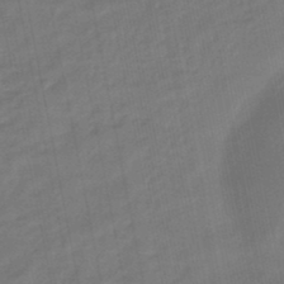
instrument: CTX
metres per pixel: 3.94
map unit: eHb
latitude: -46.3684
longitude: 87.8045
